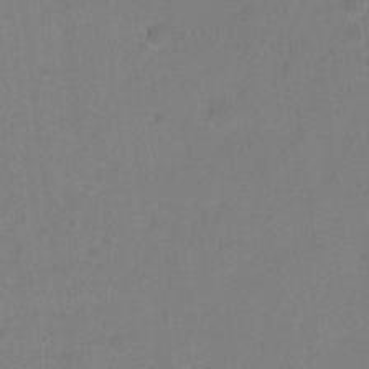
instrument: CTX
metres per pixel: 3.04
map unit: Hto
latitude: -6.1794
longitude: -35.6316
